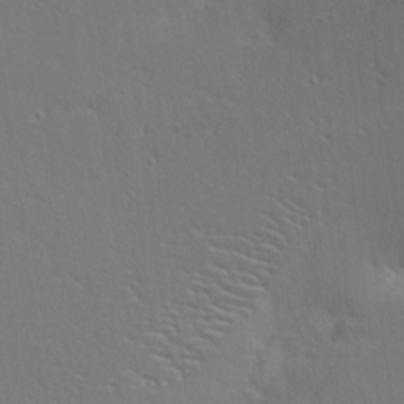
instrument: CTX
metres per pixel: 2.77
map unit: Nhu
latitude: 0.6490
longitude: -76.8191
